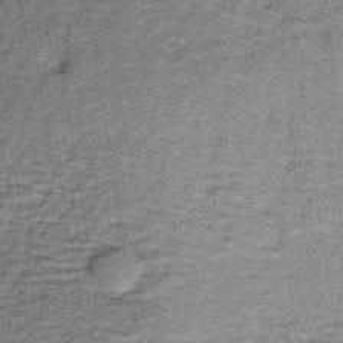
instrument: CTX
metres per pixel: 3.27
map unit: lHb
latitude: -38.2550
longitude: 66.4062
